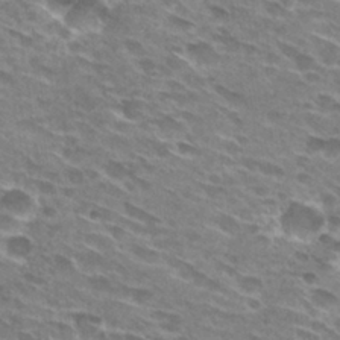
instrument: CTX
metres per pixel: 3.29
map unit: Hto
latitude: 29.2159
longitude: -42.8002
